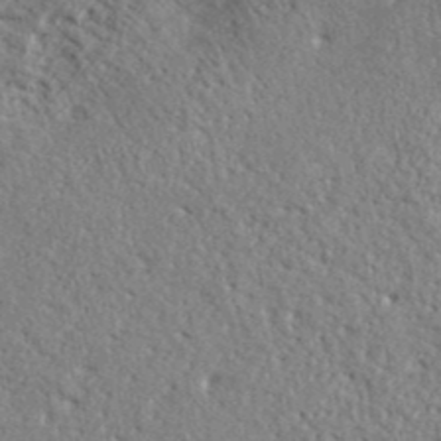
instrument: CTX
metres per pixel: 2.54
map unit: lHvf
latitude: 42.2523
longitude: -87.3670
